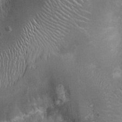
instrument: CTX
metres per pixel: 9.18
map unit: Ht
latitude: -3.4265
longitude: -15.9717
